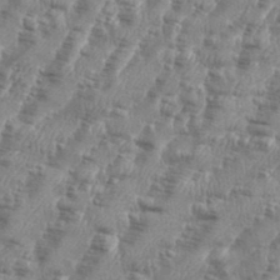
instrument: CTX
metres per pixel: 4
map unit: eHh
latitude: 35.4615
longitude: -136.4223
